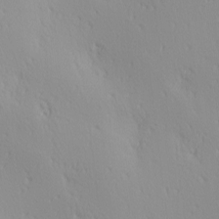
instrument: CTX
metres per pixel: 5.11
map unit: Ave
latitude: 3.0458
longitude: -113.0647
